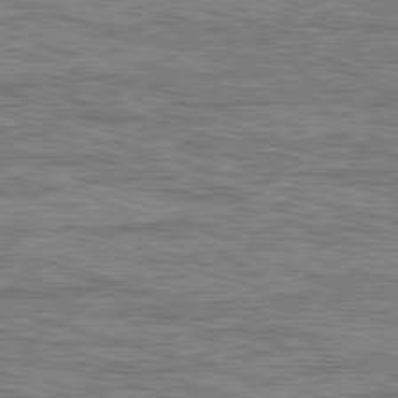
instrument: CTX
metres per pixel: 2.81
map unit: Ap
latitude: -82.1984
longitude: -69.9339
